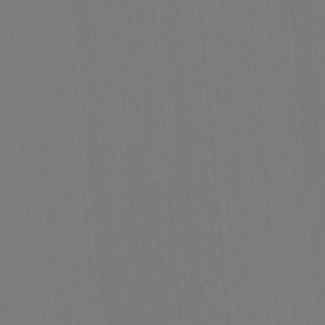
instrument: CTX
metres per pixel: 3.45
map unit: Htu
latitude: -7.6722
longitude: -49.0269
